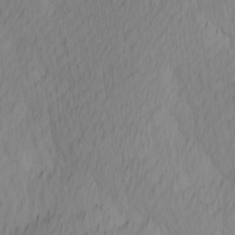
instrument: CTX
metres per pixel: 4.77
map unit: Ave
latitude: 12.8569
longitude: -106.8947
